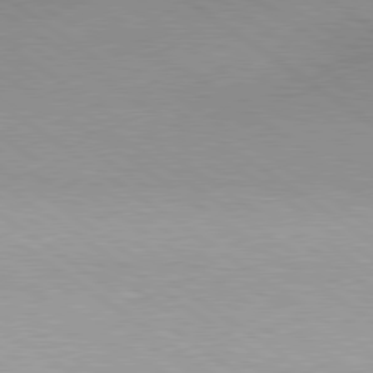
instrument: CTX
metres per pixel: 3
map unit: lApd
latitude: 79.3104
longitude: -177.7638
